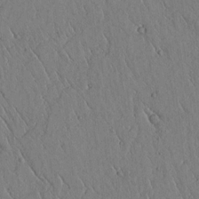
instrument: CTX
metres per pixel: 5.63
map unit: lAvf
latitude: 5.6127
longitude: 159.1431
